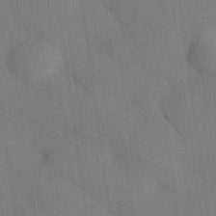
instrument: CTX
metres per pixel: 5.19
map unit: eHh
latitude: 27.5938
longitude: -80.0255
